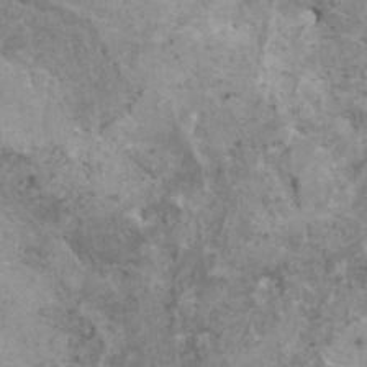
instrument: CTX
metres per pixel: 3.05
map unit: HNhu
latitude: 2.1578
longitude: 0.6708
